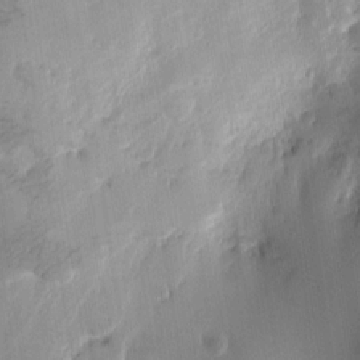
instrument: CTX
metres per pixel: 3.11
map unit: Htu
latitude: 1.7260
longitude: -178.1578
